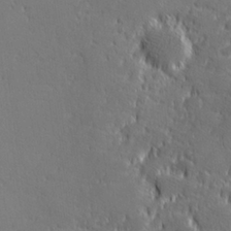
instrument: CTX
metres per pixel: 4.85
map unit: lHvf
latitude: 27.2159
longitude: 142.8785
